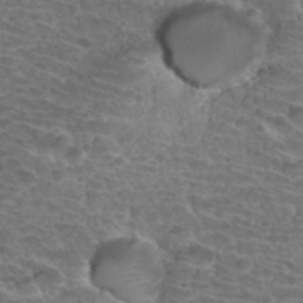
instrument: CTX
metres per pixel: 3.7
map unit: Hto
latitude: 33.8394
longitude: -44.1200
